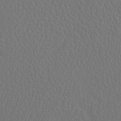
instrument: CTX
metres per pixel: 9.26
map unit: Htu
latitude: -1.1054
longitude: -76.3278
